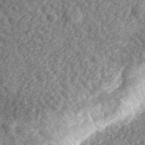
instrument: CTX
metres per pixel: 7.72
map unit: eHh
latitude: 36.3467
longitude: -79.9528
